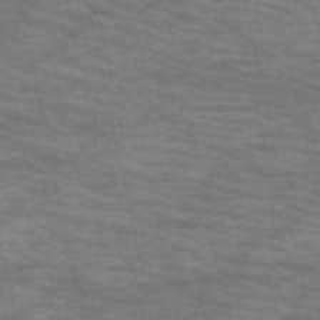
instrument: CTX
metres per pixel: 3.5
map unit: HNb
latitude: -53.5966
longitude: -43.9150
